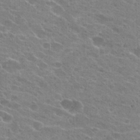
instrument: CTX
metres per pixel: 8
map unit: Hto
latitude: 23.3671
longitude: -43.7072
